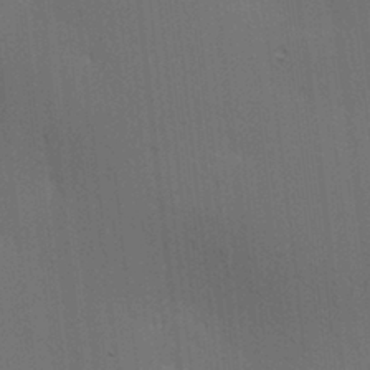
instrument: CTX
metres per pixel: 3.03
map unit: lAa
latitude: 11.6316
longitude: -108.7435
